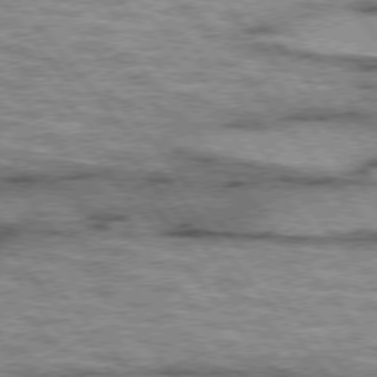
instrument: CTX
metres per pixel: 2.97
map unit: lApd
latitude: 75.2915
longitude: -49.1403
